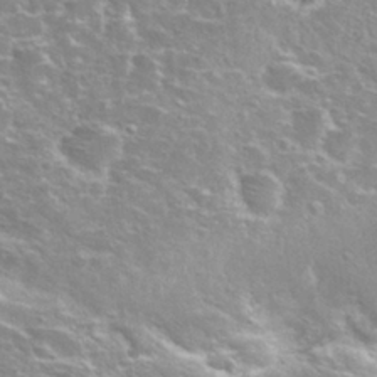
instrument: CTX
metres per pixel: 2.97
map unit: Hto
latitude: 27.3293
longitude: -50.4412
